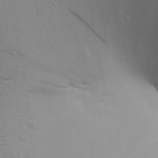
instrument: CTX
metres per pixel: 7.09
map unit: Aa
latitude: 25.7449
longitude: -136.4790
